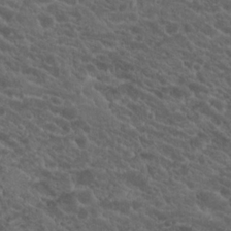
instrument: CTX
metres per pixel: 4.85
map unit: Hto
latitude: 19.6505
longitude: -34.7057
